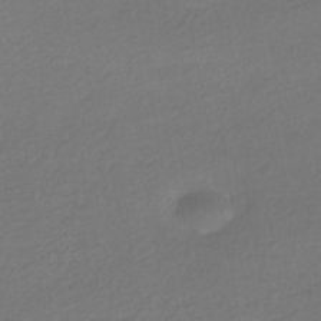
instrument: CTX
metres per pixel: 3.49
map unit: HNhu
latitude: -42.1794
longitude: 95.2753
